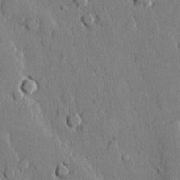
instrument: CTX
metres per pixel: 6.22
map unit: lHvf
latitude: 20.4601
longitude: 146.0661
